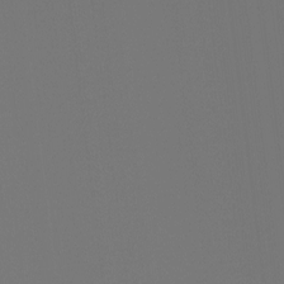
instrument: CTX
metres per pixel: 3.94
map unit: Ht
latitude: -4.0094
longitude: -61.0458
